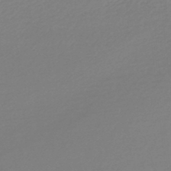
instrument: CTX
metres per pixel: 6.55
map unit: lHb
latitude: -46.3684
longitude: 65.2943
